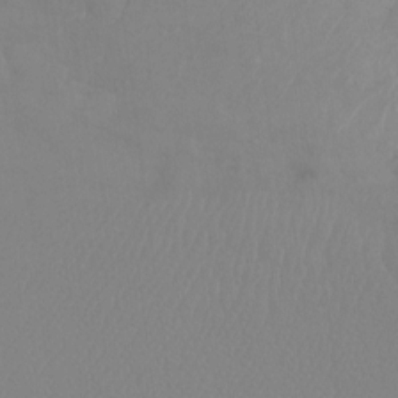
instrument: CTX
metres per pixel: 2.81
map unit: Ht
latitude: -9.2187
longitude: -34.1200
